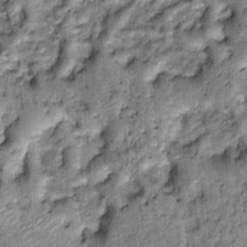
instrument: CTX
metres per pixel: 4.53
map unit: Hto
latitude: 14.1389
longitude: -34.9135
